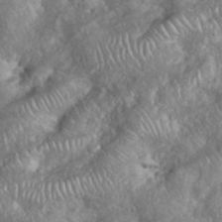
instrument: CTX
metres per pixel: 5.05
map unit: eHh
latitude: 38.4601
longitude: -57.2348
